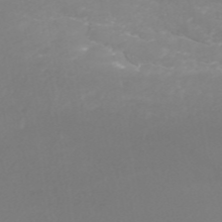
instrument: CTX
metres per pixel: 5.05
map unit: ANa
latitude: 42.3467
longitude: 28.4062
